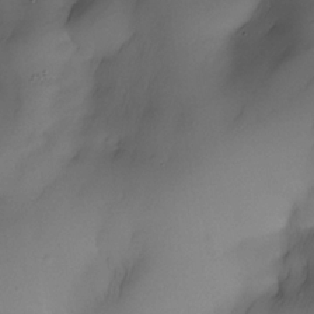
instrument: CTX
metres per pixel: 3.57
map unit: Nhe
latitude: -30.4818
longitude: -139.7072
